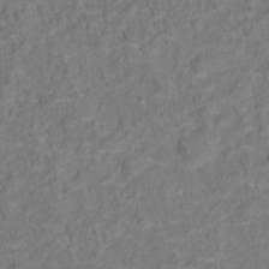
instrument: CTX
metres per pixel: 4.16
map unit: Ht
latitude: 14.9325
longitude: -37.8206
